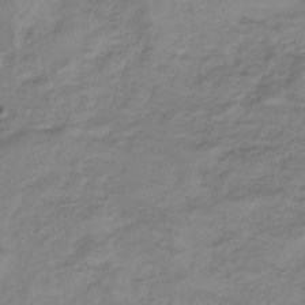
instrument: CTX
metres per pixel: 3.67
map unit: lHb
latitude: -33.5966
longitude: 66.1795
